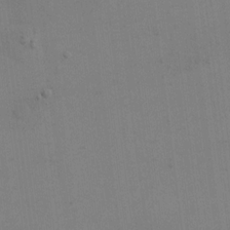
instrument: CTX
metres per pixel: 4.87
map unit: eHh
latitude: 17.4426
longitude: -66.9702
